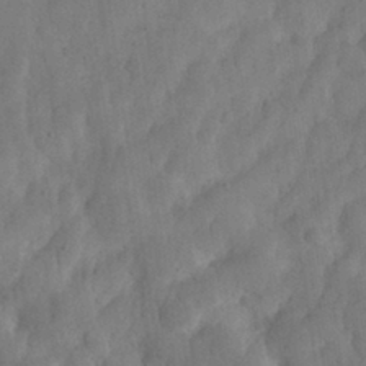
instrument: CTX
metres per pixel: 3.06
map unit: eHh
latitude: 30.6113
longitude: -73.2159
